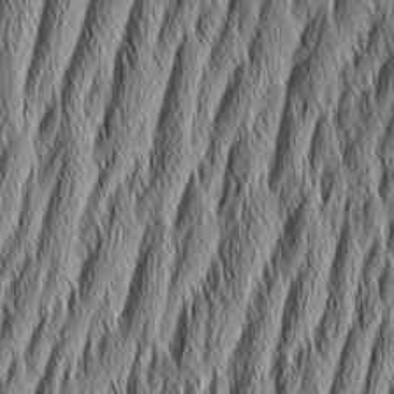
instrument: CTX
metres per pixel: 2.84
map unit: Aa
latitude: 7.6505
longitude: -130.2901
